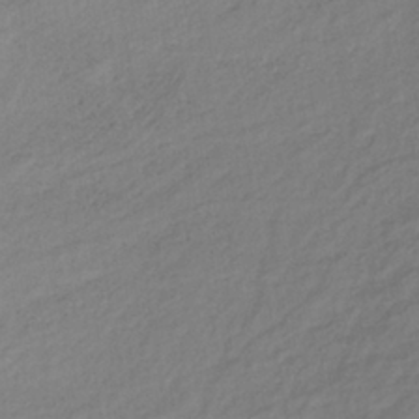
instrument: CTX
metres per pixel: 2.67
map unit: lHb
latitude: -37.3887
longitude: 70.5952
